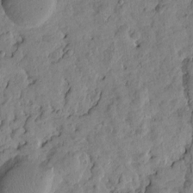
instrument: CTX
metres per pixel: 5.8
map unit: Htu
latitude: 2.0255
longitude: 178.1228
